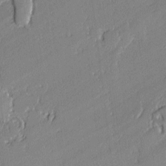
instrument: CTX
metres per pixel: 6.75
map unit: lAvf
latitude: -1.8801
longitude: -109.2159
